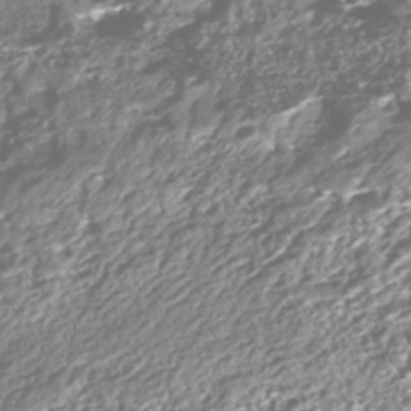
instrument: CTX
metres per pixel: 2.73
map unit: Nhe
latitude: -45.5777
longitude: 151.6911
